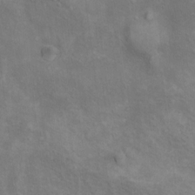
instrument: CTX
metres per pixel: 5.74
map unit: Ht
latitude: 14.0822
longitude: -39.9339
